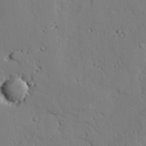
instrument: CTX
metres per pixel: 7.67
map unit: lAvf
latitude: 26.2523
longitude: -110.8002
